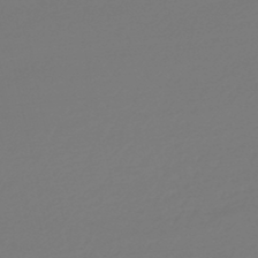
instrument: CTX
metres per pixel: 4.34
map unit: lHb
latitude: -45.9178
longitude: 59.6910
